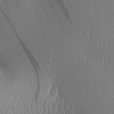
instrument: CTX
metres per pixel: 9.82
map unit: Aa
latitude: 30.2145
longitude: -141.1592
